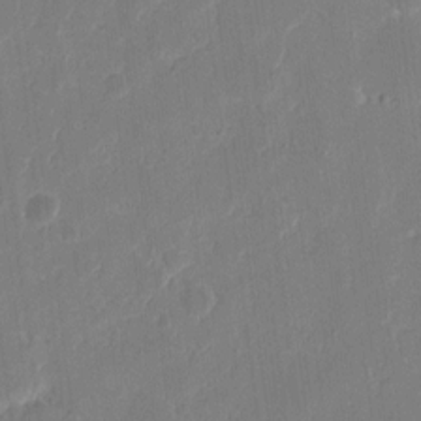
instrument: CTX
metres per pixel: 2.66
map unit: eHh
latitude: 9.9339
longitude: -68.1389
